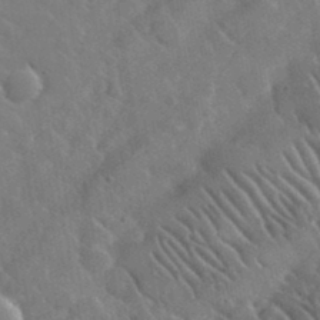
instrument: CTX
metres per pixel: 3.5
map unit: lHvf
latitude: 37.1970
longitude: -91.7261
